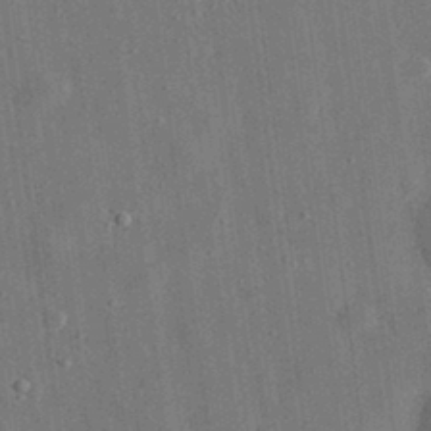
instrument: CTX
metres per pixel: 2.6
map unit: eHh
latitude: 31.3482
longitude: -76.8947
